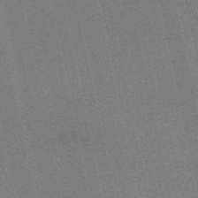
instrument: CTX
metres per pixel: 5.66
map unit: HNb
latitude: -55.4455
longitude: -42.4034
